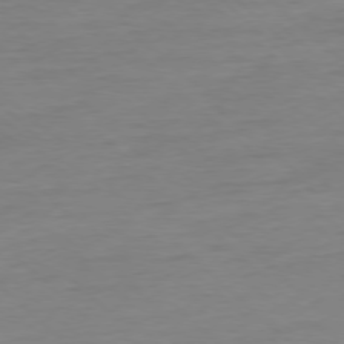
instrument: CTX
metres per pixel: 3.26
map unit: Ap
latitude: -77.6533
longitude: -81.2915
